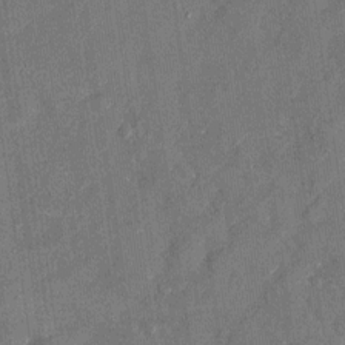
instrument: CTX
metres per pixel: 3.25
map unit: Nhu
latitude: -28.0661
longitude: -72.6113
